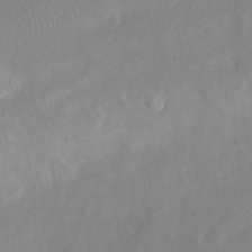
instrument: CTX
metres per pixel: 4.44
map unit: Ht
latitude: -8.0850
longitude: -39.6883
